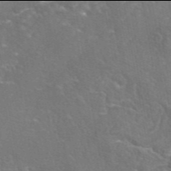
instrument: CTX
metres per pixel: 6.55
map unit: eAb
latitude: 45.9906
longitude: 106.9164
